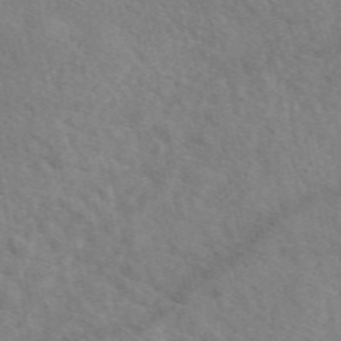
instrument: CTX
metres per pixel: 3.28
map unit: eAb
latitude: 50.4790
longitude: 117.6721
